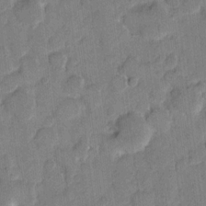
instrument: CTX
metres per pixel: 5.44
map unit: eHh
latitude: 11.8395
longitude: -65.9150
